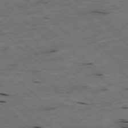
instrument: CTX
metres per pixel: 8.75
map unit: Hpe
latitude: -78.0850
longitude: -19.4048
